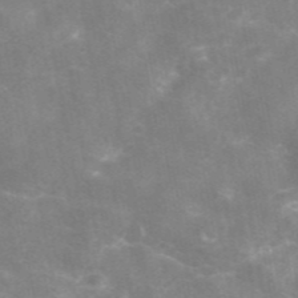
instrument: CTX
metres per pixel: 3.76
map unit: eAb
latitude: 46.1200
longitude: 124.8597
